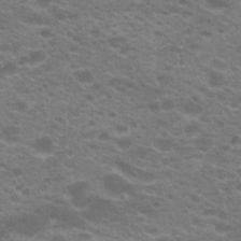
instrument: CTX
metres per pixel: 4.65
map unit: Hto
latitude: 21.6505
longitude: -37.2915
